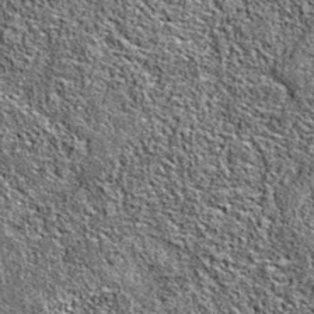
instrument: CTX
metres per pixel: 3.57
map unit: eAb
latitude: 36.9136
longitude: 105.8800
